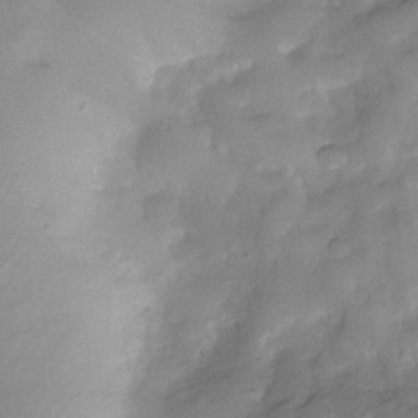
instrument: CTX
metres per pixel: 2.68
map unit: Nve
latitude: -27.7099
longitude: -148.3845
